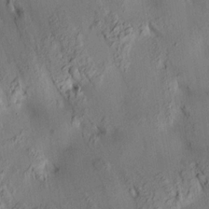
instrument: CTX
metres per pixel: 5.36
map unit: HNhu
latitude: 14.5168
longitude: 12.2929
